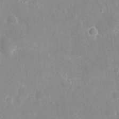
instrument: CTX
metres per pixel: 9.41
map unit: eHh
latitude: 8.1389
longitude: -70.7246
